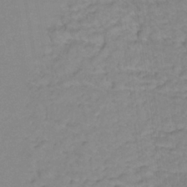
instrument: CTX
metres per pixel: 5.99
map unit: lHb
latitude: -33.1620
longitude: 67.4076
